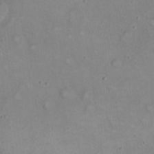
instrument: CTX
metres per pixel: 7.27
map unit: eHh
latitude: 22.4034
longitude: -62.0444
